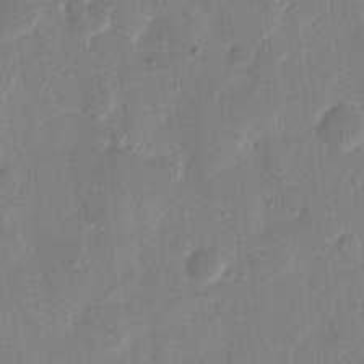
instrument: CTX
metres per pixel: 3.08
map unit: eHh
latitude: 12.3090
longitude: -68.7624
